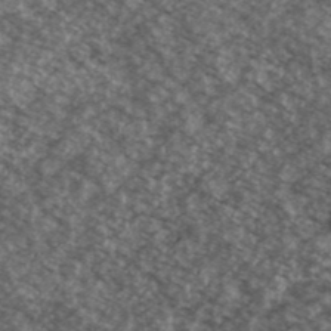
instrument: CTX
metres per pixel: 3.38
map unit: Ave
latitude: 38.9891
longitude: -110.8002
